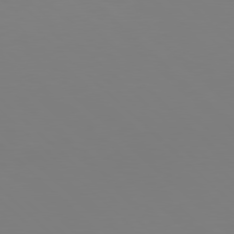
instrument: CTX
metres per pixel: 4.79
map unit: Hpe
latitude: 77.5371
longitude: -132.4979
